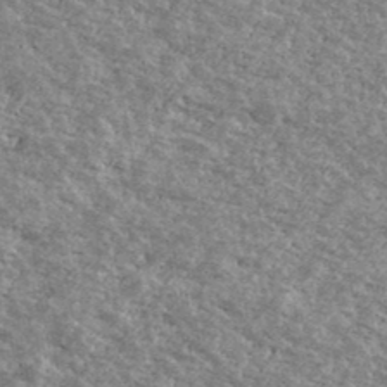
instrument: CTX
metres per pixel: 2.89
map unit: Ave
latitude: 40.6868
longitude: -108.5545
